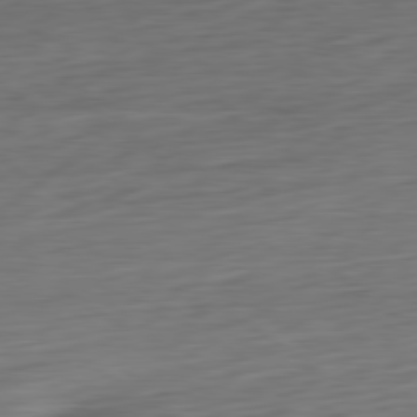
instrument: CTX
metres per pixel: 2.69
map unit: Ap
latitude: -80.4062
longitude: -68.9325
